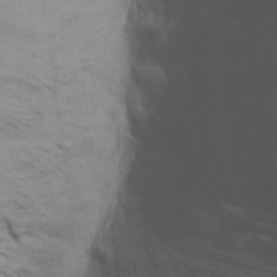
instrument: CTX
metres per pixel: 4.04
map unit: Aa
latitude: 18.9513
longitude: -142.2523
